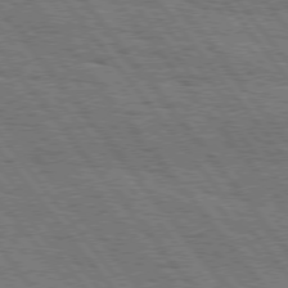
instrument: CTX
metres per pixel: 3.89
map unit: Hpe
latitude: 75.4615
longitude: -153.0081
